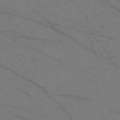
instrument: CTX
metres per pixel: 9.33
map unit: Nve
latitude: -58.3873
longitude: 61.1620
